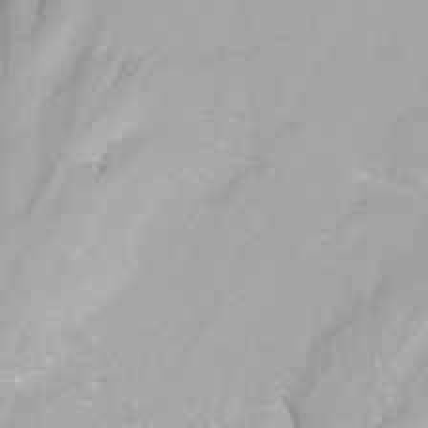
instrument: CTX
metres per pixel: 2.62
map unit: ANa
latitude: 39.9906
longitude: 23.8234
